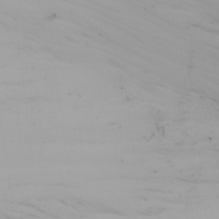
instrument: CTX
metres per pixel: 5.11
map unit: Nhu
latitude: -4.4251
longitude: -84.3089
